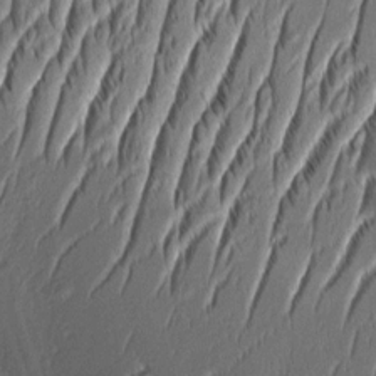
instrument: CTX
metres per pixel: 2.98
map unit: Aa
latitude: 8.5924
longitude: -131.8017
